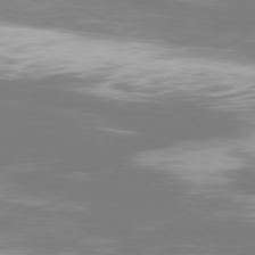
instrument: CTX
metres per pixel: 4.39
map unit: Ap
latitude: -79.0864
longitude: -93.8961
